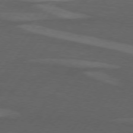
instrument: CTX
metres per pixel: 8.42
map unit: lApd
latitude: 74.5735
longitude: -78.5924
